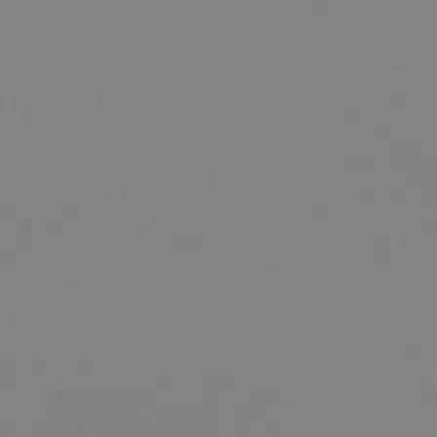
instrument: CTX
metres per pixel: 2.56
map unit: eHh
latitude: -62.2928
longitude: 52.0094
